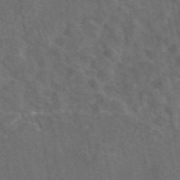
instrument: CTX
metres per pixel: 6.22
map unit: eAb
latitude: 46.2901
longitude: 109.0297
